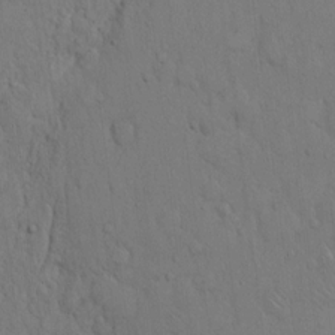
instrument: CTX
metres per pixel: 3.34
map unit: Hto
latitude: 11.4427
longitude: -57.8016
